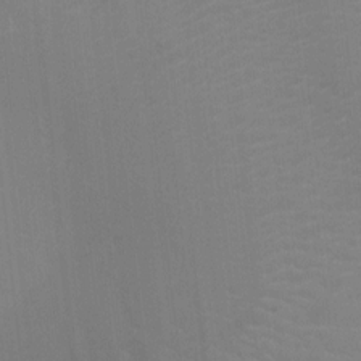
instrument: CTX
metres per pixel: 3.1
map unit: Ht
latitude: -2.7274
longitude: -17.4993
